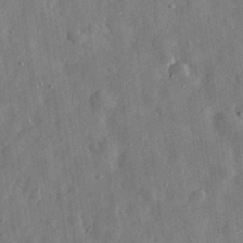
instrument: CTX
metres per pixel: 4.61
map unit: eHh
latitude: 31.1026
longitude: -75.5371
